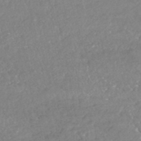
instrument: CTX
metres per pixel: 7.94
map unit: HNhu
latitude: -47.0108
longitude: 97.1809
